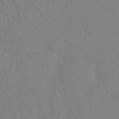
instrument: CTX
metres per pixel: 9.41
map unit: Ht
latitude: -9.0864
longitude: -34.8947
